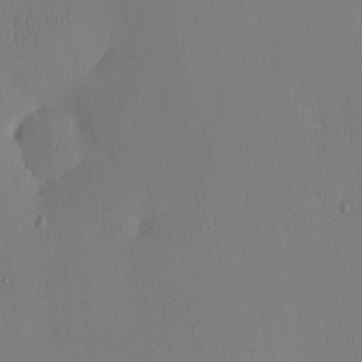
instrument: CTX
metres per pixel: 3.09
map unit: eHh
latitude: -3.7099
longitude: 16.8408
